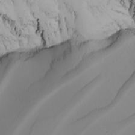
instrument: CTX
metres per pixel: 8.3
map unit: Nhu
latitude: -5.2754
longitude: -94.8569
